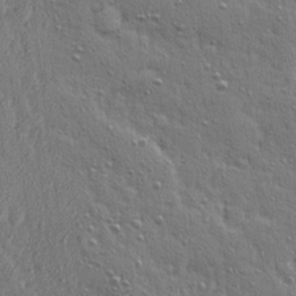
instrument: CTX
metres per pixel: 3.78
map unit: Ave
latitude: 15.9151
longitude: -104.8758
